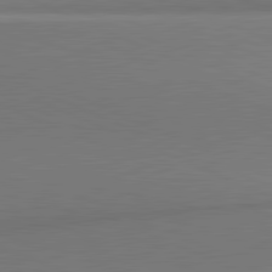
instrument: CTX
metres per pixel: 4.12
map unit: lApd
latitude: 81.9528
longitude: 153.3509
